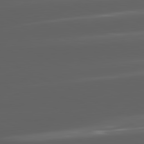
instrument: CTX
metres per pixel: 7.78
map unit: lApd
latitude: 81.4804
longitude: -146.3657
